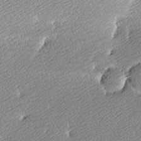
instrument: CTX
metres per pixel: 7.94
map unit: lAa
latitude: -10.8786
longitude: -125.8583
